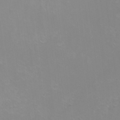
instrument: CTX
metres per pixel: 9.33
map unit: eHh
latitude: -10.8219
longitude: -65.8961
